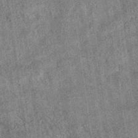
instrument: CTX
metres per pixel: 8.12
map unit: eAb
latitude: 35.5371
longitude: 115.3509
